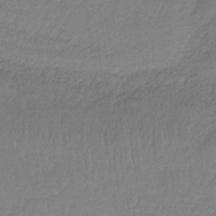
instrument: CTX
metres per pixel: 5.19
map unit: HNb
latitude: -34.5196
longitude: 59.2564
